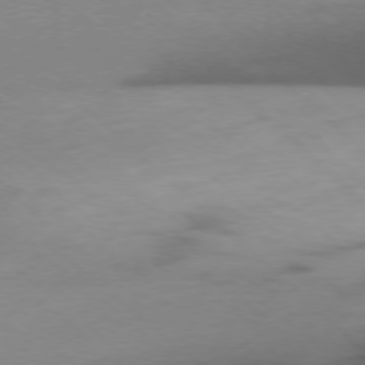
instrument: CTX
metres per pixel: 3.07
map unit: Ap
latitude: -77.8611
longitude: -90.7246
